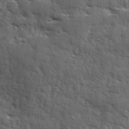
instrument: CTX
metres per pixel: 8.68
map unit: Ave
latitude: 11.3104
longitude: -102.7624
